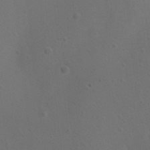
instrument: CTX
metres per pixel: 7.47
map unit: Ht
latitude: 4.7057
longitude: -29.4237
